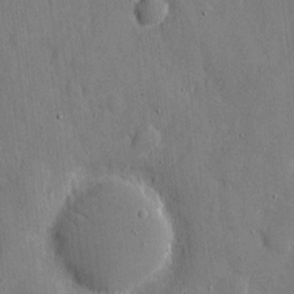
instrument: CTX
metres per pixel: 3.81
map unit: eHh
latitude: 8.1389
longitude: -68.4223
